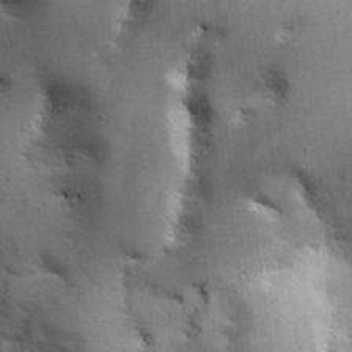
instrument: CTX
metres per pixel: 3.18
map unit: lHvf
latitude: 31.1026
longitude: -93.1970
